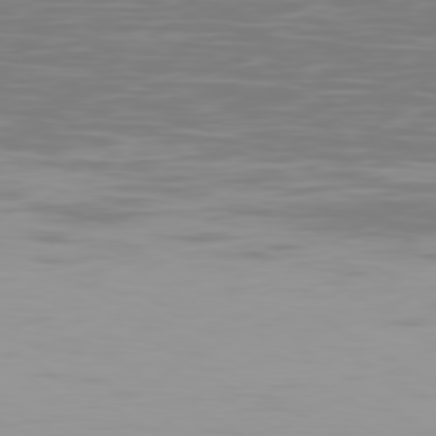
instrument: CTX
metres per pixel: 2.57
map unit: Ap
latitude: -79.9556
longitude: -102.8380
